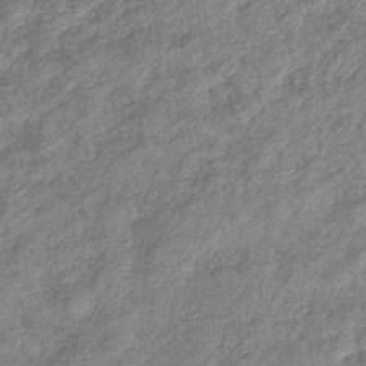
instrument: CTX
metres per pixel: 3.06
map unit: eHb
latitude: -39.4077
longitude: 81.0109
